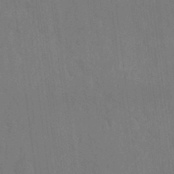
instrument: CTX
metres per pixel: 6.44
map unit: Hto
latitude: -8.2361
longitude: -46.9703
